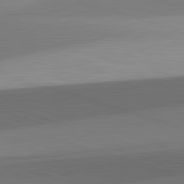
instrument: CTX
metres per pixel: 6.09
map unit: lApd
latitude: 82.0255
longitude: 135.2376
